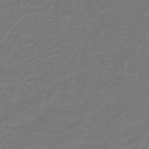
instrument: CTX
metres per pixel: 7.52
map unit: HNb
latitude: -47.0864
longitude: 55.5588
